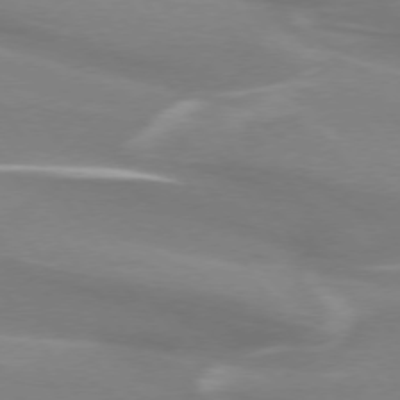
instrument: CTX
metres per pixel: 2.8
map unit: lApd
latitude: 73.9528
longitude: -61.8772
